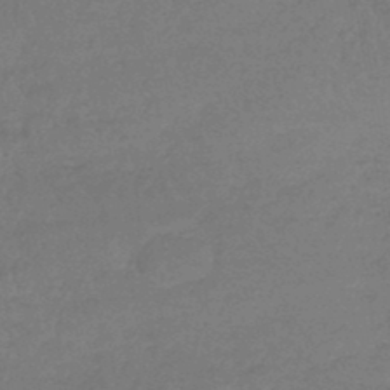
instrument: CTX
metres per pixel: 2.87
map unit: lHb
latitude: -45.1242
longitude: 69.6532
